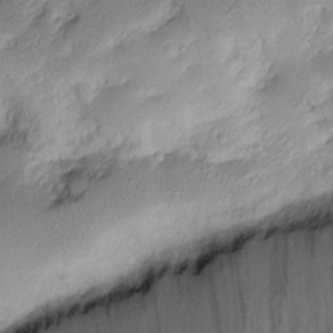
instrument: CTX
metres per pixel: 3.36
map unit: Htu
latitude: 3.3104
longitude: 152.0850
